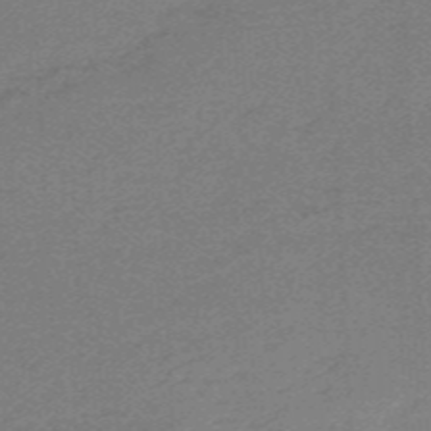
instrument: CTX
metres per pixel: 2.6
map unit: HNb
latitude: -54.8219
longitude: -46.2145
